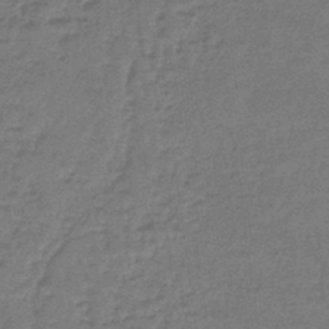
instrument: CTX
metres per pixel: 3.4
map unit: lHb
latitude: -43.8044
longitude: 66.4629
